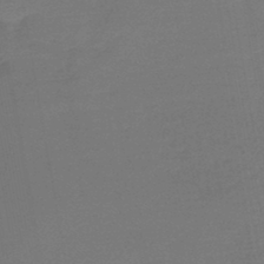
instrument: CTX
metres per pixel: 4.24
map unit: lHb
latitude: -43.9367
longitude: 60.0094
